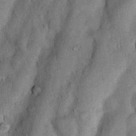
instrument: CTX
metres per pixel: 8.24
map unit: Nhu
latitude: 6.0822
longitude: -23.8583
